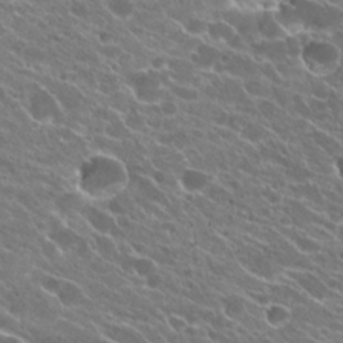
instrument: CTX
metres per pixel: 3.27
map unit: Hto
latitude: 23.5749
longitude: -37.8395
